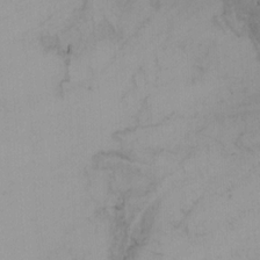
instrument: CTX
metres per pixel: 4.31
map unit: Nhu
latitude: -3.5588
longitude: -70.6490
